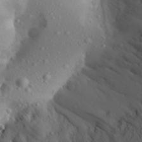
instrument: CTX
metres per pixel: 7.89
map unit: Aa
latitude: 26.4979
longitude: -147.8017
